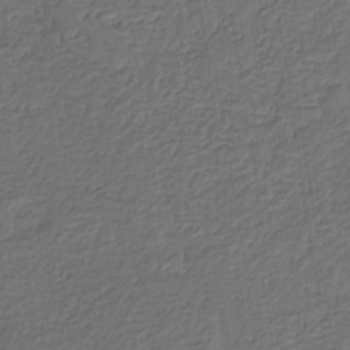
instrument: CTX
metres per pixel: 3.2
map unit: eHb
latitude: -32.0472
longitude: 73.0108
